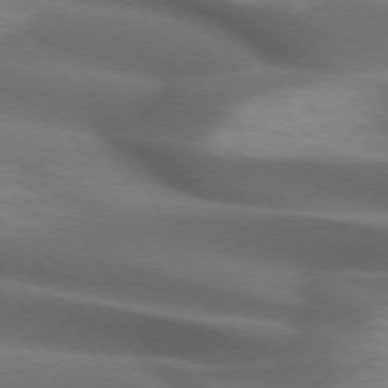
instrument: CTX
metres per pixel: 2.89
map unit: lApd
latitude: 72.4223
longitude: -51.8394
